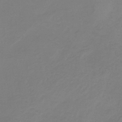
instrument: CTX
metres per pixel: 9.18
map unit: HNb
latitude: -33.4077
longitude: 61.1431
